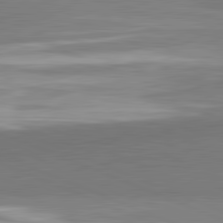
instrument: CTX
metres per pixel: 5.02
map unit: lApd
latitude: 82.1766
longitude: 161.0675
